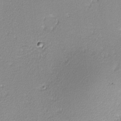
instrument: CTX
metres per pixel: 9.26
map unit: lHvf
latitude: -12.2362
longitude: -102.2711
